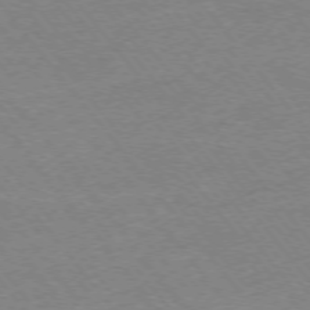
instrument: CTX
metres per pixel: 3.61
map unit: Ap
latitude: -75.7667
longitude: -95.2348
